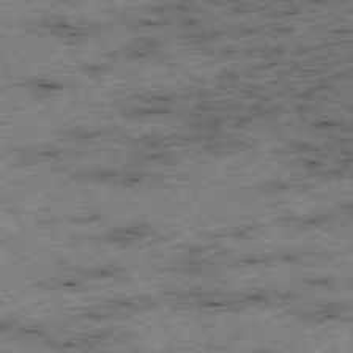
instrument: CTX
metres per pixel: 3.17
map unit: Hpe
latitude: -75.8801
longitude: -18.3278
